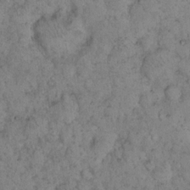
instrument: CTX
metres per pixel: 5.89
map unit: eHh
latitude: 15.9906
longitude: -63.8584
